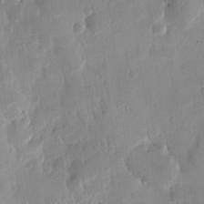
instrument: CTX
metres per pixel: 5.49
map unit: Htu
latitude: 1.7638
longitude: -177.9717
